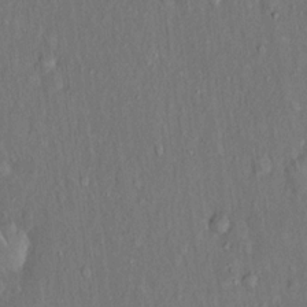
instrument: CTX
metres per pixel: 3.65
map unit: Hto
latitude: 15.9339
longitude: -60.5734
